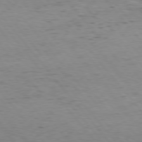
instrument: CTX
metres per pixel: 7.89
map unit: Hpe
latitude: 75.4426
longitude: -145.7449
